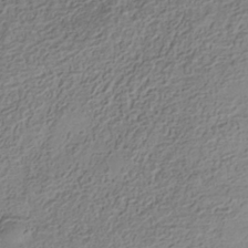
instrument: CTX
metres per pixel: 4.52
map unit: Nhe
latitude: -36.7085
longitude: -178.6113
